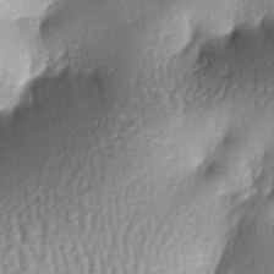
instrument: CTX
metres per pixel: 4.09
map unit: lAa
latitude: -6.6707
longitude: -127.2915
